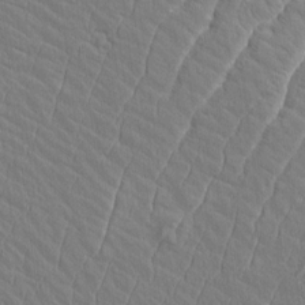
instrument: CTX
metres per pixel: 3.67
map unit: Aa
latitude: 8.8758
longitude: -131.2726
